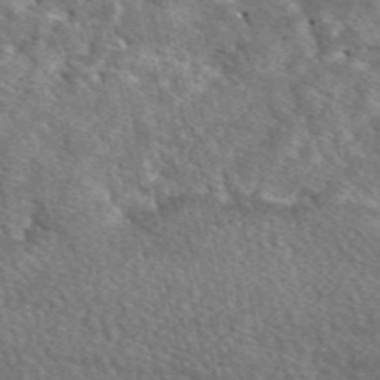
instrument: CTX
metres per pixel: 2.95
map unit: eAb
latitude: 49.5182
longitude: 112.8408
